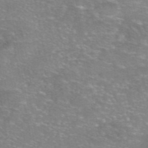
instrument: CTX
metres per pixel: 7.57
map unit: eAb
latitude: 46.1389
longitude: 102.3684
